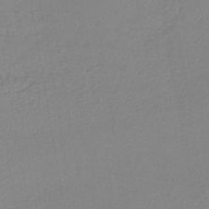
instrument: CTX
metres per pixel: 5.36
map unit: lHb
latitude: -41.9178
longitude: 73.7288
